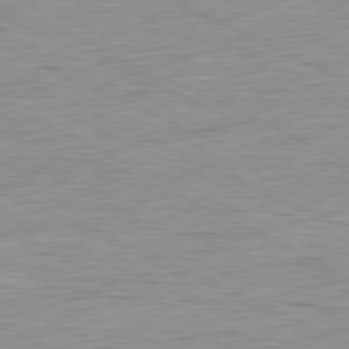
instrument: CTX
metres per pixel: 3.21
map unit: Ap
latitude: -81.6911
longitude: -76.9891
